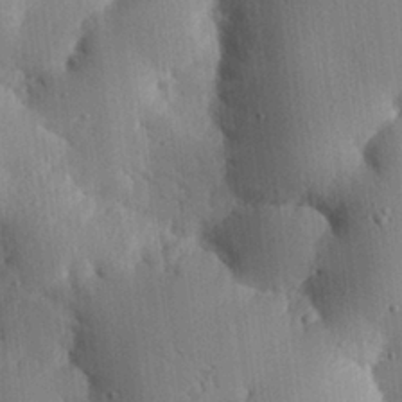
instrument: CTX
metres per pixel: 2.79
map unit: eHh
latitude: 29.3670
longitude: -80.6301
